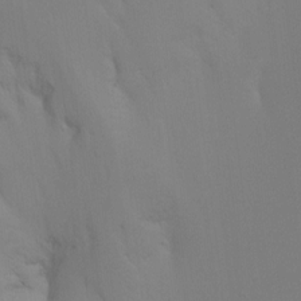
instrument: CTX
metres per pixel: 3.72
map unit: Ht
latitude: -16.2173
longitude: -47.3860
